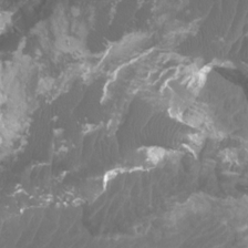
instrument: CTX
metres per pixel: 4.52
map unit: Htu
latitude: 2.7246
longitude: -20.3279
